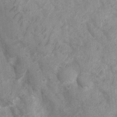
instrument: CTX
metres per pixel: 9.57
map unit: Ht
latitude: 3.2726
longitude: -26.8569
